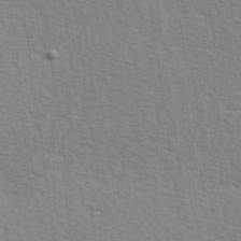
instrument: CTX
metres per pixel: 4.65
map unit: Hve
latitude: 26.0444
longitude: -94.0633
